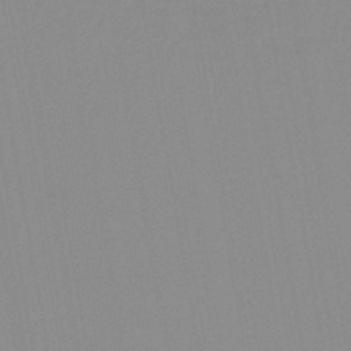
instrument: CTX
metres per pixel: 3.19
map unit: lHb
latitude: -44.1984
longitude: 68.0094
